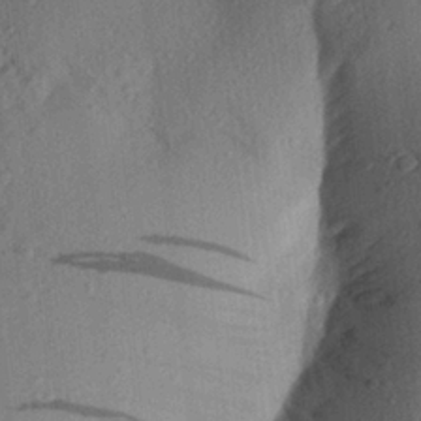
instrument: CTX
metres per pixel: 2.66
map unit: Aa
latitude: 23.9339
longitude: -148.0822
